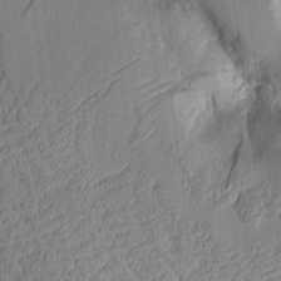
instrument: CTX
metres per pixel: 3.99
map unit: Aa
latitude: 9.4993
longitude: -127.6883
